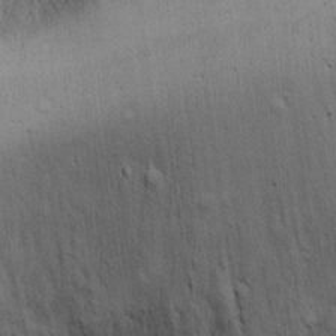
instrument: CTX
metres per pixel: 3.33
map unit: Ht
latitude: -3.8044
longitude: -13.4994
